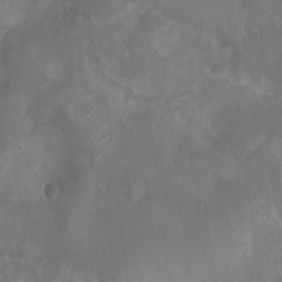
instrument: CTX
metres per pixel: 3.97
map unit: Nhu
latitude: 6.9892
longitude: -21.1025
